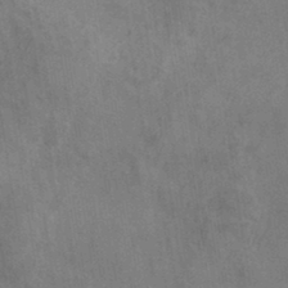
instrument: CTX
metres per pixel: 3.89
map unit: eHh
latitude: 34.0822
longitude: -133.5938
